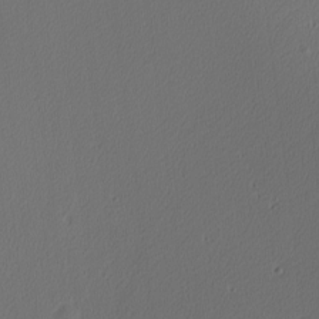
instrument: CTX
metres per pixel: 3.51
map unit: Nhu
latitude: 0.3089
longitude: -79.0648
